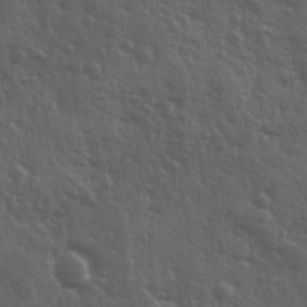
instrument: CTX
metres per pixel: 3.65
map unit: Ave
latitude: 11.7828
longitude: -103.7260
